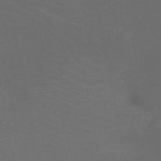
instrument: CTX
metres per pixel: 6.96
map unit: HNb
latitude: -49.4455
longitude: -45.9150
